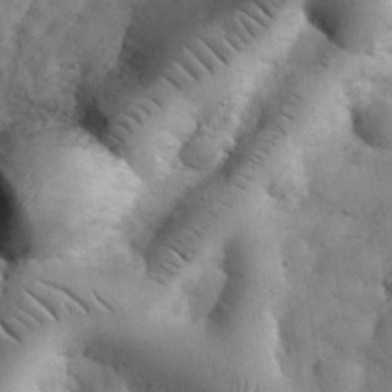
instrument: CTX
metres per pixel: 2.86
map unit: eHh
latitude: 33.6127
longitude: -67.6882
